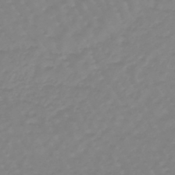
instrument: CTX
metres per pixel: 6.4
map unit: eHb
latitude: -45.8422
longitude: 82.5007
